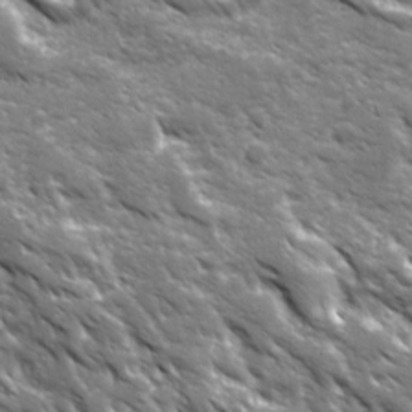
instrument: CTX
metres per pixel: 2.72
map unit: Ave
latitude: 19.6505
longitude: -135.3481
